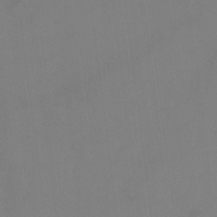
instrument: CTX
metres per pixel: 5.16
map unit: Hto
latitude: -12.4629
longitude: -40.0444
